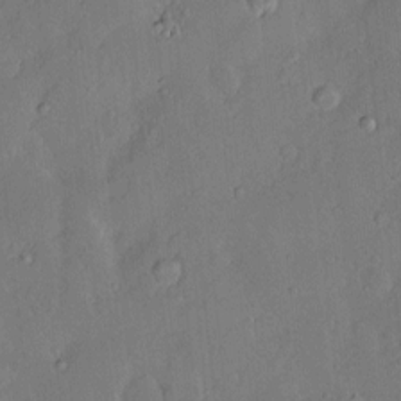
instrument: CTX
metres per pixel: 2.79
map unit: Hve
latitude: -11.2187
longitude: 175.6154
